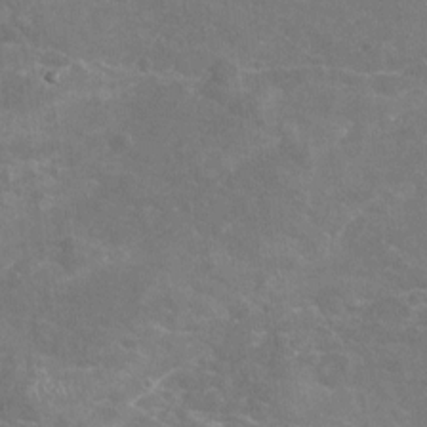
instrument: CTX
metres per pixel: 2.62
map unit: Nhu
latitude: -18.9353
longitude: -56.8380
